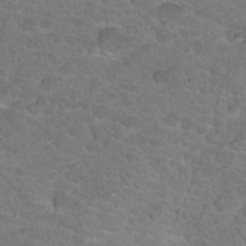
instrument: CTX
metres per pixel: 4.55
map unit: Hto
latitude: 18.6490
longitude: -34.6301
